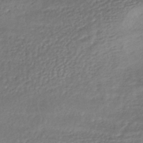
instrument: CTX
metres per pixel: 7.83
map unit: HNhu
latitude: -43.7477
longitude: 103.2376
